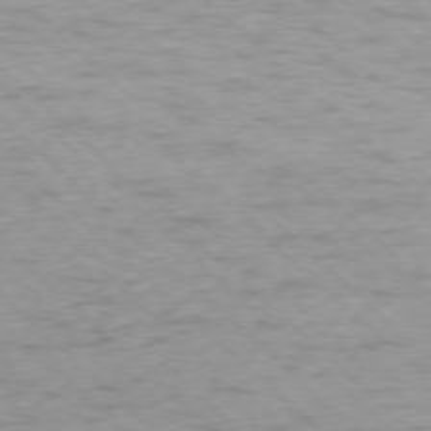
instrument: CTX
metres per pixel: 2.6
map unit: Ap
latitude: -77.6155
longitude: -79.4616
